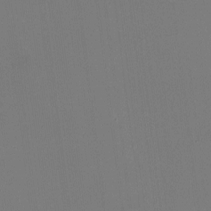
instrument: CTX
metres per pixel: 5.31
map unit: HNhu
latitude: -1.8045
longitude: -5.7827
